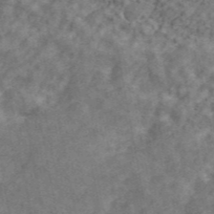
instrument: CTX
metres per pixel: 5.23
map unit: ANa
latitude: 45.1214
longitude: 45.2376
